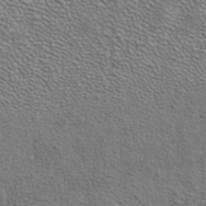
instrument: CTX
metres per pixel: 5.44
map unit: ANa
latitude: 39.8016
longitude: 24.7463
